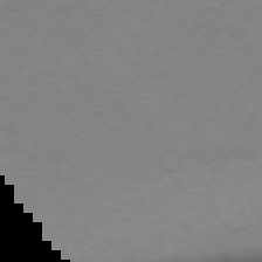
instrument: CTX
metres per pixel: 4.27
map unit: Ap
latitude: -74.7464
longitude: -67.8394
